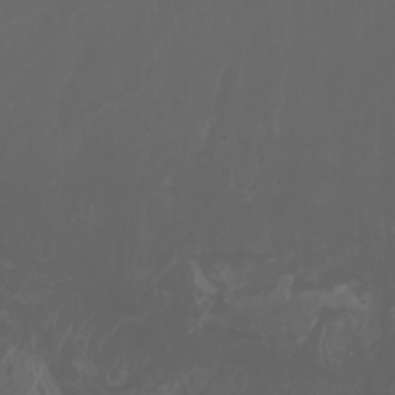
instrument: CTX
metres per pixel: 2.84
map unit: Nhu
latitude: -7.4643
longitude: -84.0255
